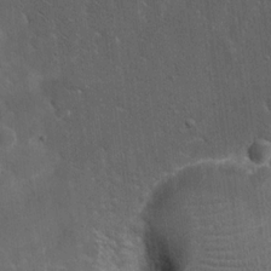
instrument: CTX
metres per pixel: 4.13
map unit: eHh
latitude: 19.2915
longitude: -63.7261
